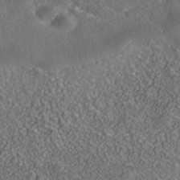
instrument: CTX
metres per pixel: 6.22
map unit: Nhe
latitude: -40.6140
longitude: -99.5560
